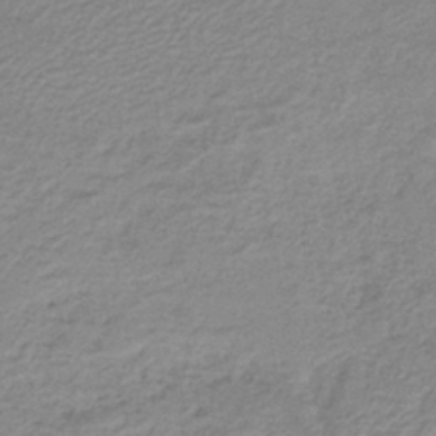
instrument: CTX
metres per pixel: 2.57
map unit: lHb
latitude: -41.0864
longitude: 53.7288
